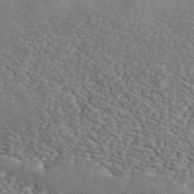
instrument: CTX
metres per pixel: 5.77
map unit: ANa
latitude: 44.9136
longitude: 46.9541
